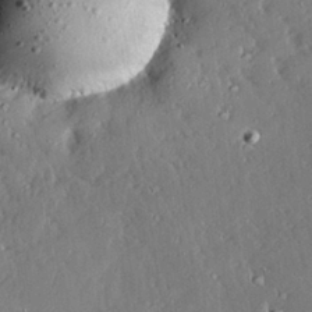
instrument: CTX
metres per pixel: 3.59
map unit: Hve
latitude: 27.7828
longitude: -93.9339
